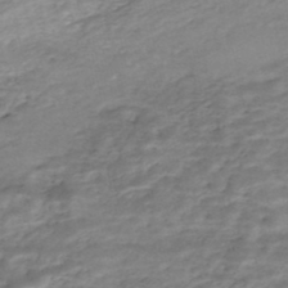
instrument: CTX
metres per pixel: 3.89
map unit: Nhe
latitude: -47.6533
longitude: -171.2348
